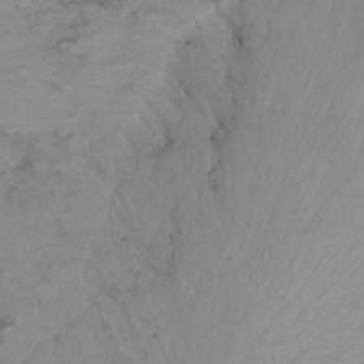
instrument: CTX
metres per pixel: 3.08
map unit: Nhu
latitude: -6.3495
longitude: -68.1577
